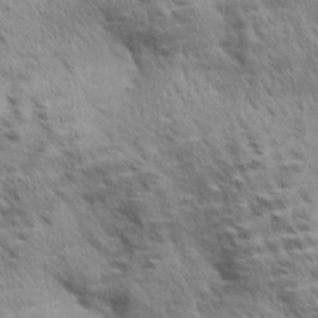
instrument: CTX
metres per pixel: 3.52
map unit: Aa
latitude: 33.0647
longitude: -141.0080
